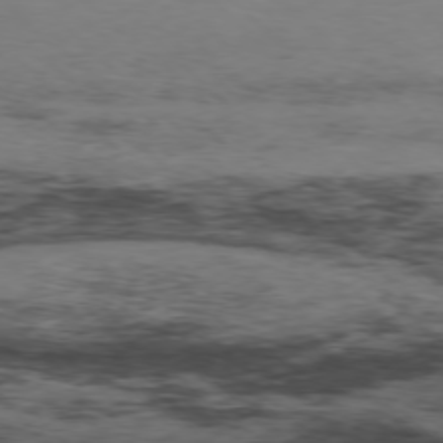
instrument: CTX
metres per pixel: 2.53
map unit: Hpe
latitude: -77.4265
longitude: 11.6722
